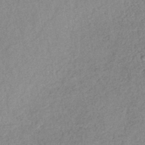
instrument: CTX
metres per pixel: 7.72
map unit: lHb
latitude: -40.0472
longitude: 68.9730
